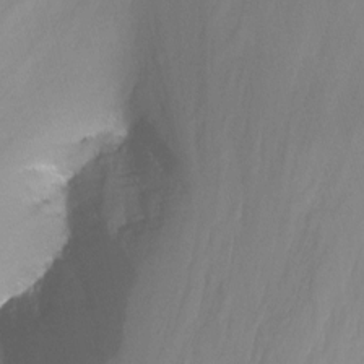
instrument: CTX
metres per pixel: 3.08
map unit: Nhu
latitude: -13.0487
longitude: -57.6127
